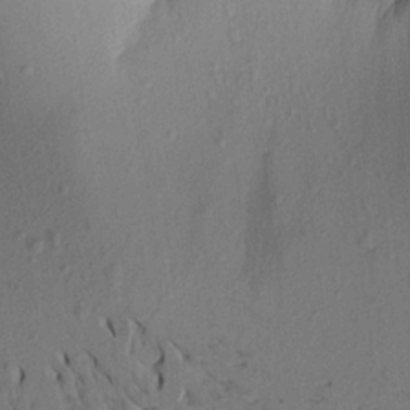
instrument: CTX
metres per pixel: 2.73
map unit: Aa
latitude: 20.2712
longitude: -146.8947
